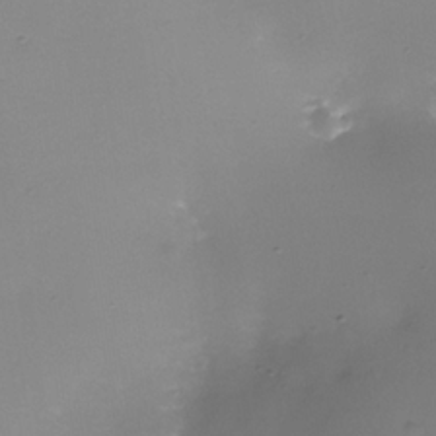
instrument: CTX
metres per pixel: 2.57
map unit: Nhe
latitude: -35.4076
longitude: -118.0444
